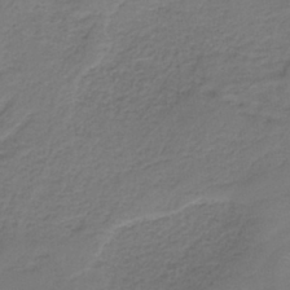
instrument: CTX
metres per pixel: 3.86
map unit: HNb
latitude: -38.8408
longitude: 53.5021
